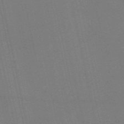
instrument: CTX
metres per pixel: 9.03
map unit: HNb
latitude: -55.1620
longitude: -41.5182
